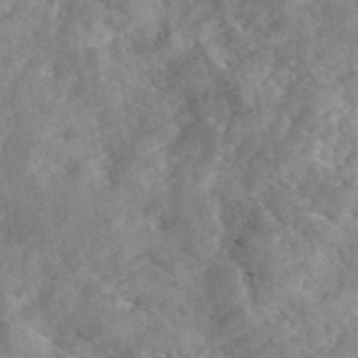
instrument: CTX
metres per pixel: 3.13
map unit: eAb
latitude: 46.0255
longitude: 127.7666
